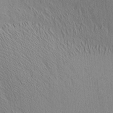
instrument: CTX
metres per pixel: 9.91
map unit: Nhu
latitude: -3.7288
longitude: -151.1214
